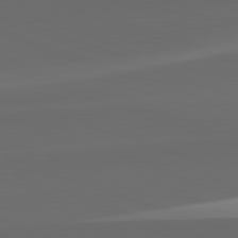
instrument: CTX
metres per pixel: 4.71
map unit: lApd
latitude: 82.4790
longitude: 135.7289
